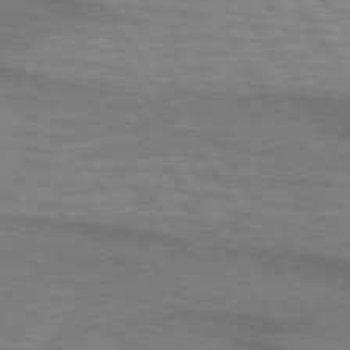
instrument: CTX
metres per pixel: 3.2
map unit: lApd
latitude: 73.8962
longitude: -62.5546
